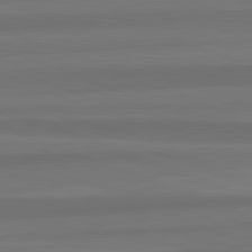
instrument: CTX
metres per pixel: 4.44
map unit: lApd
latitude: 82.6301
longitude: 177.2754
